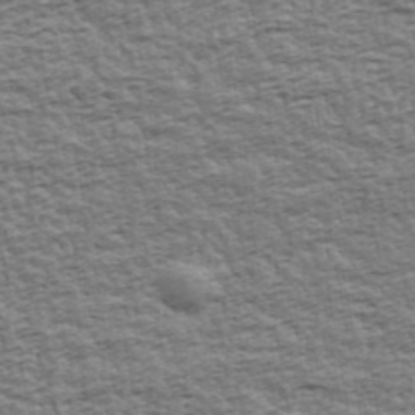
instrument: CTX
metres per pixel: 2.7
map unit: Ave
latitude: 43.2537
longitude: -112.3089
